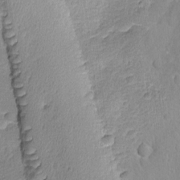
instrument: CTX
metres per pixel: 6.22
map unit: Ave
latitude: -8.7841
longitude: -119.3292
